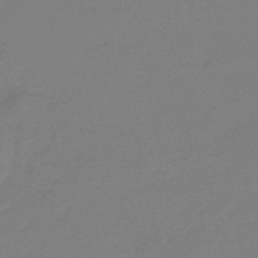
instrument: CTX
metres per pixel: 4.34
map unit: eHb
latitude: -45.5399
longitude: 86.1228
